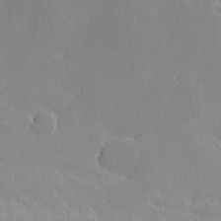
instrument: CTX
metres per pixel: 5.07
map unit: eHh
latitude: -2.7085
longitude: -85.1403
